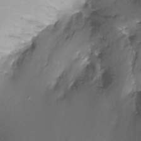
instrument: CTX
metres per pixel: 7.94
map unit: Ht
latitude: -12.0472
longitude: -45.5560
